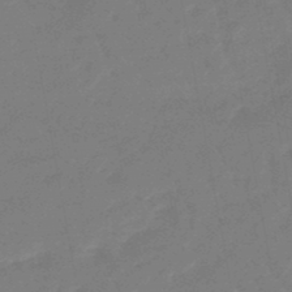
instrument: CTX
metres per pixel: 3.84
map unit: eHb
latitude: -46.3306
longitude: 82.1228
